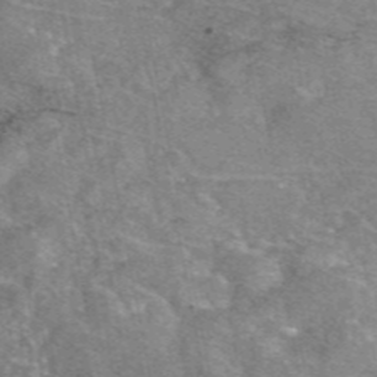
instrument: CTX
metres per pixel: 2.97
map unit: eAb
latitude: 46.8191
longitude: 103.3699
